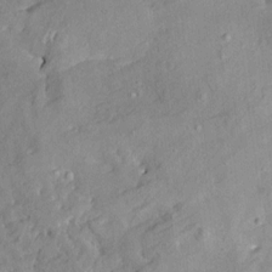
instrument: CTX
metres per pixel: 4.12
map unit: HNhu
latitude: 4.4601
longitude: 3.6721
